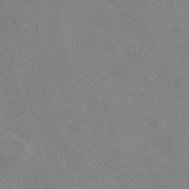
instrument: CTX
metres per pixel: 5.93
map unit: eAb
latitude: 50.1955
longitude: 116.4440
